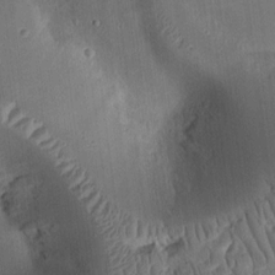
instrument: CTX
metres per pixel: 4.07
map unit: Ht
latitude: 11.5371
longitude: -74.9703
